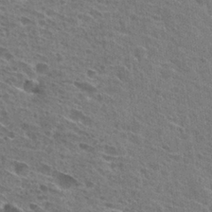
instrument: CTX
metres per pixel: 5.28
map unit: Hto
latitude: 27.4804
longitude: -45.5560
